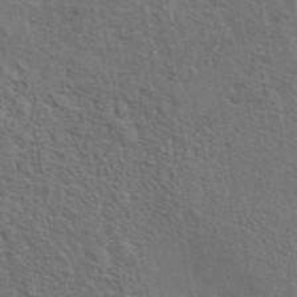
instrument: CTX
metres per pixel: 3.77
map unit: eAb
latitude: 43.8772
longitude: 113.8989
